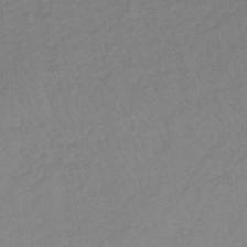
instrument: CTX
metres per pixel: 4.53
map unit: lHb
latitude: -32.3496
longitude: 64.3118
